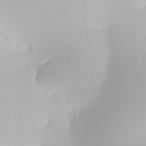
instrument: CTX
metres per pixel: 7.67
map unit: HNhu
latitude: 6.0633
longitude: 9.1809
